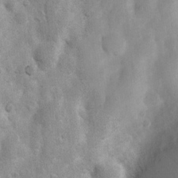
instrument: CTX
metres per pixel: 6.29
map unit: Nhu
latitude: 7.7639
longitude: -22.8947
